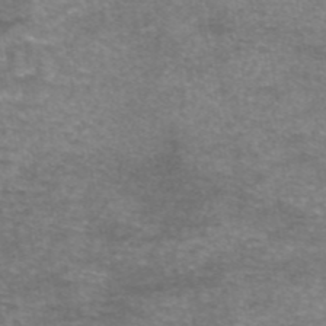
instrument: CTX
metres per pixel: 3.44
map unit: eAb
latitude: 45.8016
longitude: 103.3699
